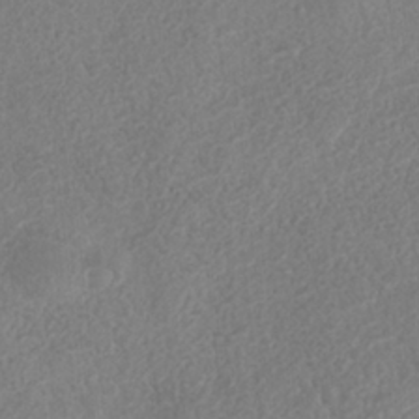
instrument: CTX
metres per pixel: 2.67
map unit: Nhe
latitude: -36.6518
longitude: -178.0633
